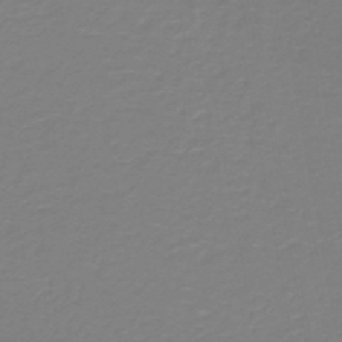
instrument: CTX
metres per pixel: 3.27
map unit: HNb
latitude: -45.8800
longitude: 53.4832
